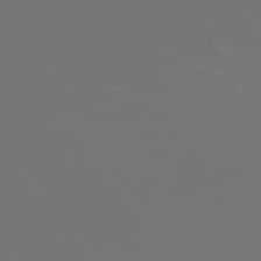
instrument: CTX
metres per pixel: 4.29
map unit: Ap
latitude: -75.3510
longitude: -83.8961
